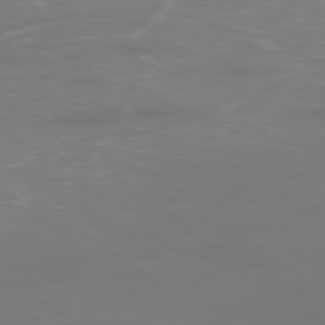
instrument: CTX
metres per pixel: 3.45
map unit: Ap
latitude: -78.8030
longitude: -94.3845
